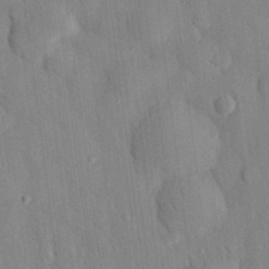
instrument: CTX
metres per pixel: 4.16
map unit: eHh
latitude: 28.6301
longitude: -76.8569
